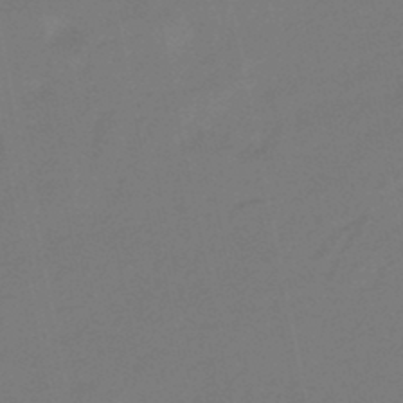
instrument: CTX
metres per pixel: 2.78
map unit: eHb
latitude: -45.5021
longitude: 87.6911
